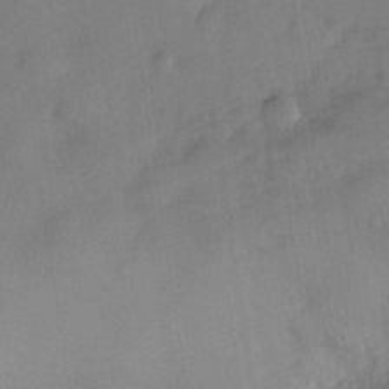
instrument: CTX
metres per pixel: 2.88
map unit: Nhe
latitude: -36.6707
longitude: -176.9891
